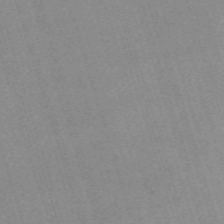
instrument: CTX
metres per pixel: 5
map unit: eHh
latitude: -62.7463
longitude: 51.7100
